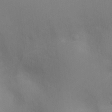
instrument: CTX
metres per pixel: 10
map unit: Ht
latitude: -8.7274
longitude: -27.8961
